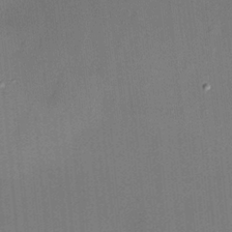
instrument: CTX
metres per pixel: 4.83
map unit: HNhu
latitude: 13.3860
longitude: 10.8219
